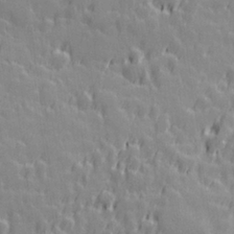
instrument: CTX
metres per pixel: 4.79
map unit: Hve
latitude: 26.4979
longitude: 145.1431
